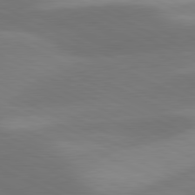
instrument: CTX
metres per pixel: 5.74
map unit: lApd
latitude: 81.1592
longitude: 126.3873
